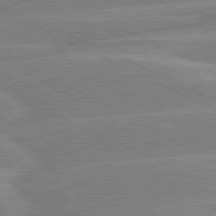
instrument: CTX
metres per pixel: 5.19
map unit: lApd
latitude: 80.9703
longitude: -125.9339
